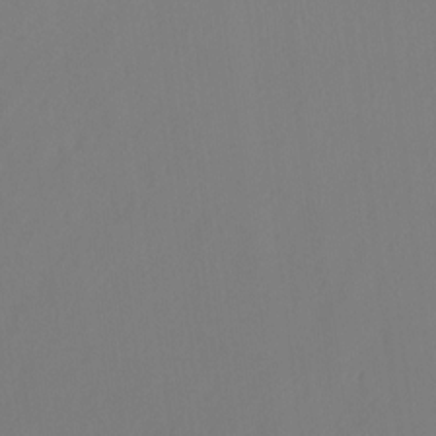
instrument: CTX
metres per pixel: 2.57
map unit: Ht
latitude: -14.5007
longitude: -43.4238
